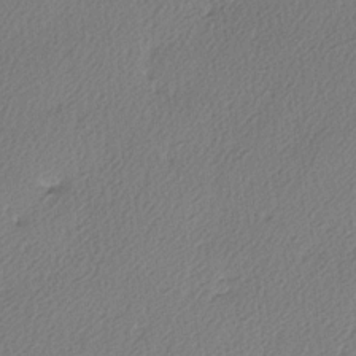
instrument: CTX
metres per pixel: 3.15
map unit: lAa
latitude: -3.1620
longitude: -126.5168
